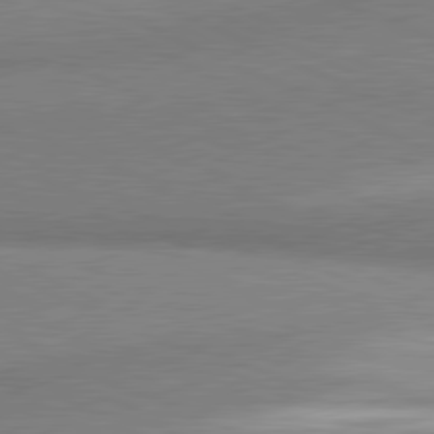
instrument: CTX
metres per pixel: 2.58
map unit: lApd
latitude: 80.9514
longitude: 165.6722
